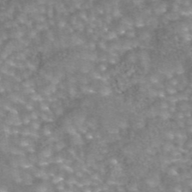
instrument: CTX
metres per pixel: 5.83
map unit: eAb
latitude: 44.5168
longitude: 104.7274
